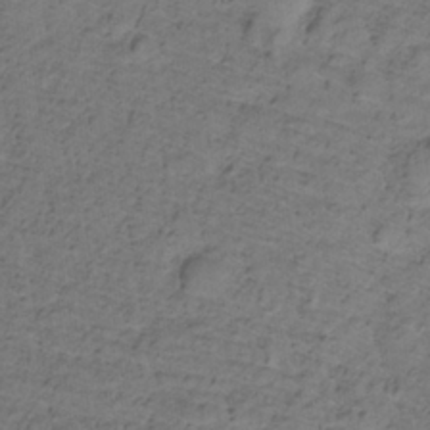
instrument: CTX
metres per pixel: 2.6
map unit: lHb
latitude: -32.5007
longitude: 65.8989
